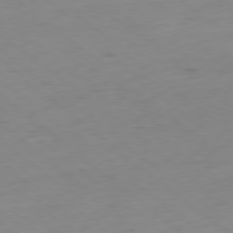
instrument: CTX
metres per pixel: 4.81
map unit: Hpe
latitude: -78.9163
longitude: 16.1984
